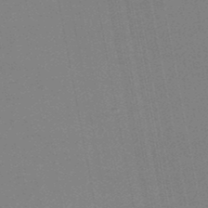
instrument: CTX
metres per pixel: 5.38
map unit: lHb
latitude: -47.6910
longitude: 68.3684
